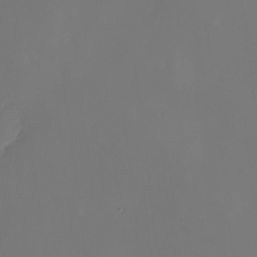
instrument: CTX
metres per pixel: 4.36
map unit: eHh
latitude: -5.0864
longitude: -87.1970
